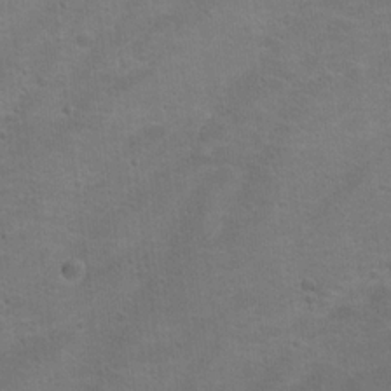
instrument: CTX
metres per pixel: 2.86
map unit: Hto
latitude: 17.7639
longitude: -38.6112
